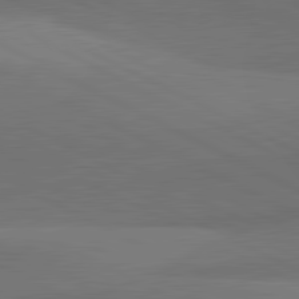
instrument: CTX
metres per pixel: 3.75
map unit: lApd
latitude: 81.9717
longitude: 134.4062
